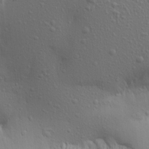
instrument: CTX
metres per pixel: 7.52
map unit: Aa
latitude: 16.8191
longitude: -144.5357
